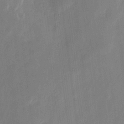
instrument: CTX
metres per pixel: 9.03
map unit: eHh
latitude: 9.7450
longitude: -70.6490
